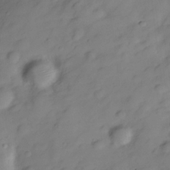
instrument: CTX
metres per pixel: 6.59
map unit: Hve
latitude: -28.3684
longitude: 93.1998
